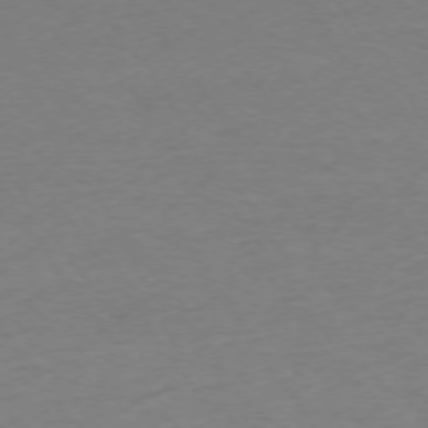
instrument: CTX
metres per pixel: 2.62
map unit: Ap
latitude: -74.2551
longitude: -79.6316
